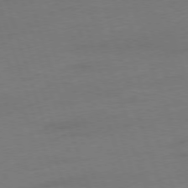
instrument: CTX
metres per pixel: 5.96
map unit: Ap
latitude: -76.5007
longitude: -73.0459
